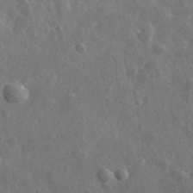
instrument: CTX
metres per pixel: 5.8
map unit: lHvf
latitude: 36.6680
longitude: -89.4616
